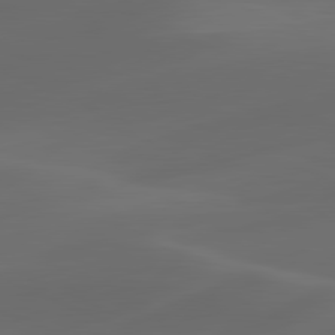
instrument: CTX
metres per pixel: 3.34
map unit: lApd
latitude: 81.1214
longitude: -82.6112
